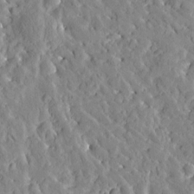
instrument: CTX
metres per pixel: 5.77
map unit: Htu
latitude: -3.8989
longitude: 174.3117
